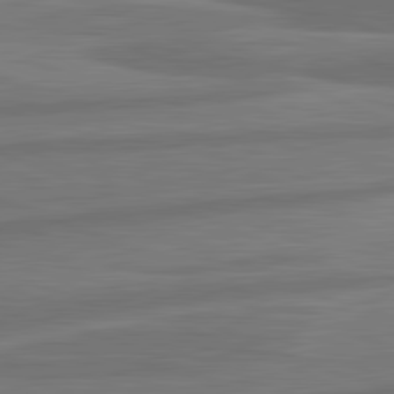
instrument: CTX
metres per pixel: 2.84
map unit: lApd
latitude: 81.9528
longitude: -171.5749
